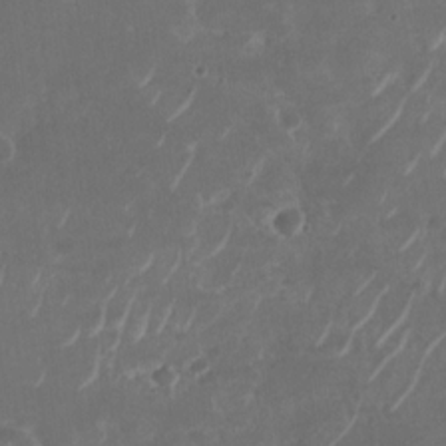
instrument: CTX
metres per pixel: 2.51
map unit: Nhu
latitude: -28.8030
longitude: -70.5546
